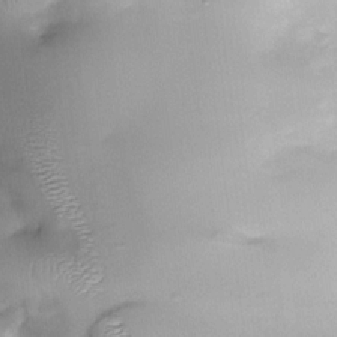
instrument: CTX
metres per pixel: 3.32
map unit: eHh
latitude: -22.9353
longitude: 15.8045
